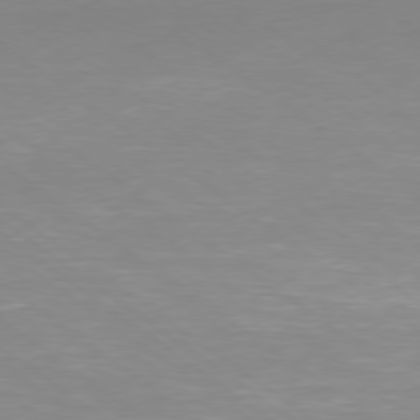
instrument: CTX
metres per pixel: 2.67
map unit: Ap
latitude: -79.1620
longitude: -66.5923
